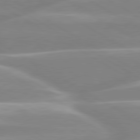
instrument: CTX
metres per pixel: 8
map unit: lApd
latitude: 80.2145
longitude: -128.5546
